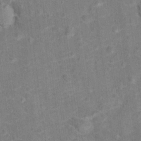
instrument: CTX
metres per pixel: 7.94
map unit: Hto
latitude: 15.4238
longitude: -41.9150
